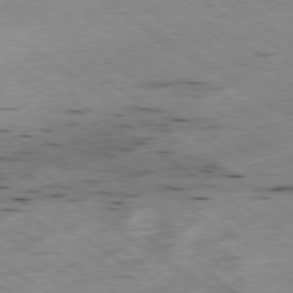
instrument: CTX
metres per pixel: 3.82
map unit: Hpe
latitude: -79.1809
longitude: -21.1970
